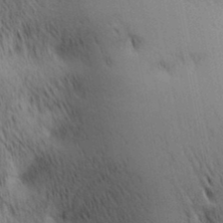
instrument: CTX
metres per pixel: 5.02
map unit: lAa
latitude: 11.0081
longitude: -108.3089
